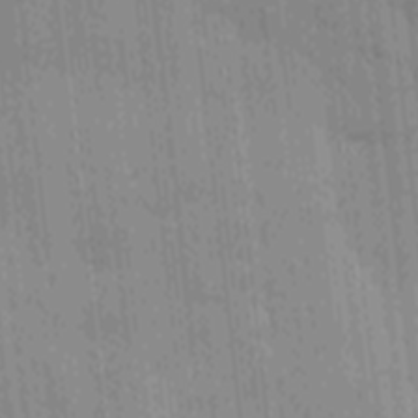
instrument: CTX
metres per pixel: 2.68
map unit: Ave
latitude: -10.1039
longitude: -123.1592
